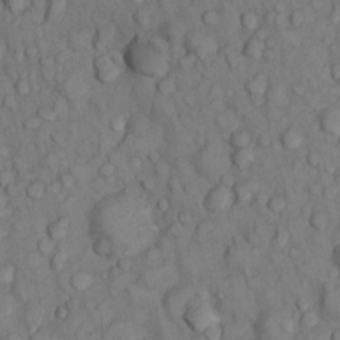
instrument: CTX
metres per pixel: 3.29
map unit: Nhu
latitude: 13.2537
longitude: -29.2726
